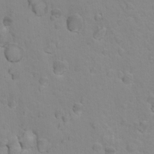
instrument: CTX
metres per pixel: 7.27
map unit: Nhu
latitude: 16.7057
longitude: -33.2348
